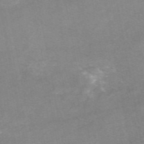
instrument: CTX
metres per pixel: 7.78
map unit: eAb
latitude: 48.8002
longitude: 119.3510
